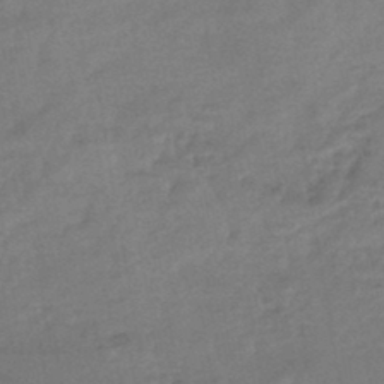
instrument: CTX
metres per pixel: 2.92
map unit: eHb
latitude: -43.1809
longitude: 85.9556
